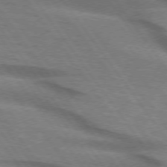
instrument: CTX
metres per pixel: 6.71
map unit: lApd
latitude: 74.2334
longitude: -76.9891
